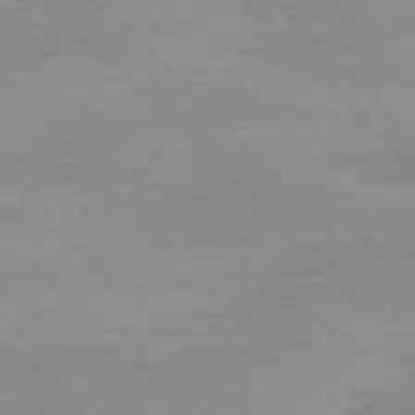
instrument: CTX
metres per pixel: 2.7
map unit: Ap
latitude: -77.0486
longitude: -87.5371
